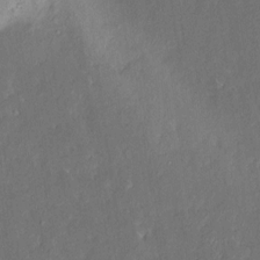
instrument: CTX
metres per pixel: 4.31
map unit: HNhu
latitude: 6.1956
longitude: 3.2942
